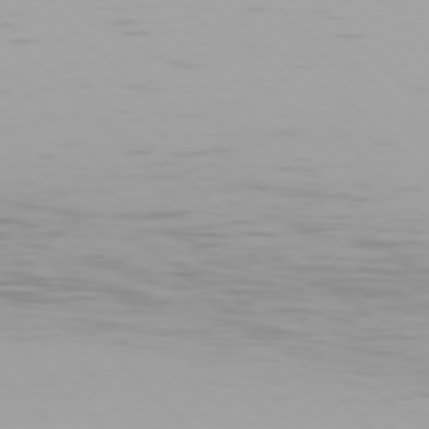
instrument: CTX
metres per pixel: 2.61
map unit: Hpe
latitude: 77.0836
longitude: -170.6679
